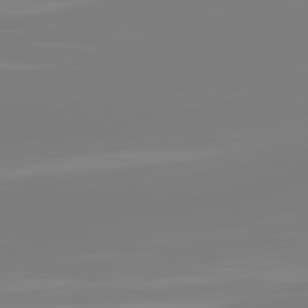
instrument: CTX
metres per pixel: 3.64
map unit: lApd
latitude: 81.6883
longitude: -159.9150
